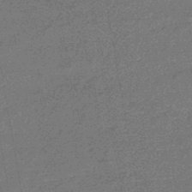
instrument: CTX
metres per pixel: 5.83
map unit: eHb
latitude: -45.7100
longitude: 87.1431
